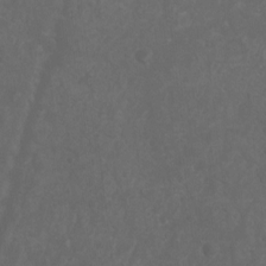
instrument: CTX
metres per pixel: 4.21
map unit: Nhu
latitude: 7.6694
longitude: -19.4993
